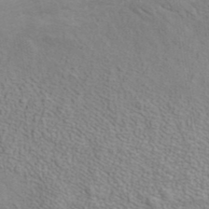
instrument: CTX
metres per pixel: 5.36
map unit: ANa
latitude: 38.7813
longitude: 20.4251
